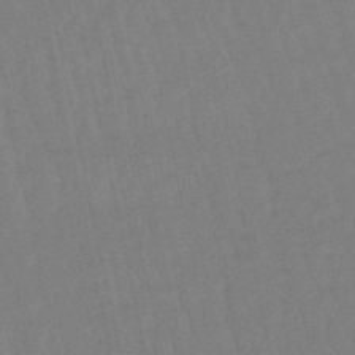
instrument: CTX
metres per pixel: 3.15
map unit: eHb
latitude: -49.7289
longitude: 73.0108
